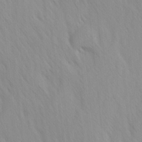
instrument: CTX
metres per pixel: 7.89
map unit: Ave
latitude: -1.1243
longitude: -113.0080
